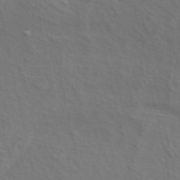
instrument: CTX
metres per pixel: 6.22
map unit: ANa
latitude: 48.6113
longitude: -76.1577
